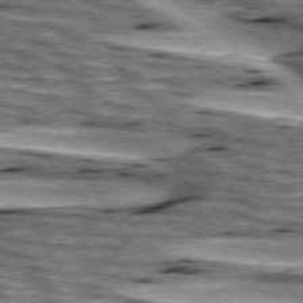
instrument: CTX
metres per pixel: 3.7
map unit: lApd
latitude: 74.4790
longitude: -55.9339
